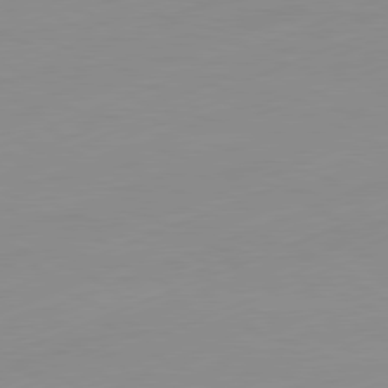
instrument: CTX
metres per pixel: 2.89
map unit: Ap
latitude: -81.7478
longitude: -86.9514
